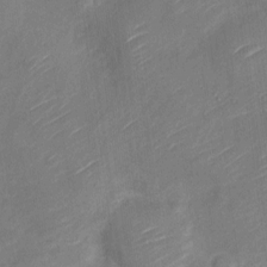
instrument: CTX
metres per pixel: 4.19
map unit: Nve
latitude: -19.4832
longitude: 107.3510
